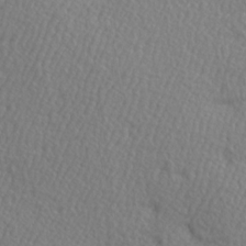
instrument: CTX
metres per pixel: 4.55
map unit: Hve
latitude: 3.4426
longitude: -124.3467
